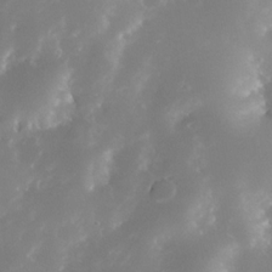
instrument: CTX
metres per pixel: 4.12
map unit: Nhe
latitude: -33.3321
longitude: -116.1200
